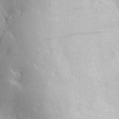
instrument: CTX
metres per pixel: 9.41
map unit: eHh
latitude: 29.1214
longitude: -82.2144
